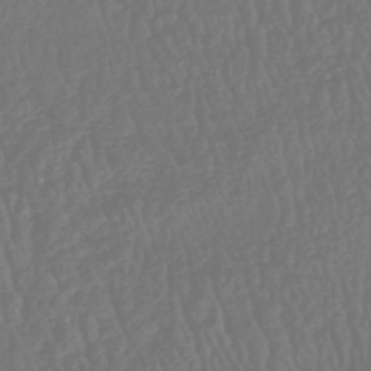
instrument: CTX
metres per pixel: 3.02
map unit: HNhu
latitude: -48.6330
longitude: 102.0283
